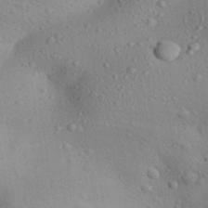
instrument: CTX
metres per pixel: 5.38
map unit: Aa
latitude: 31.5560
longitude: -145.3859
